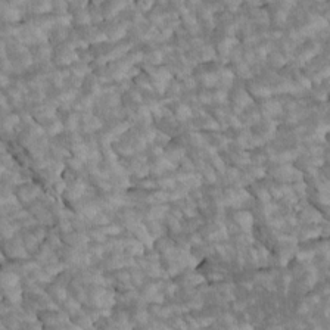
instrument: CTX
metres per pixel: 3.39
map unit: Htu
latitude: 2.1955
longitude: 143.0864
